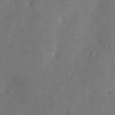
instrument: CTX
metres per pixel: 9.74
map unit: eHh
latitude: 5.9906
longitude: -68.8947
